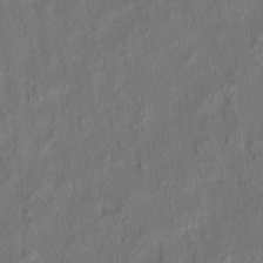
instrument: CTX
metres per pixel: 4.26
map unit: eHh
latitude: 6.1956
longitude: -76.8380
